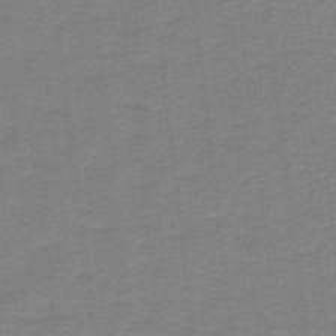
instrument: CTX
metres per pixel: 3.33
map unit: lHb
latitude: -41.4832
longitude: 54.4629
